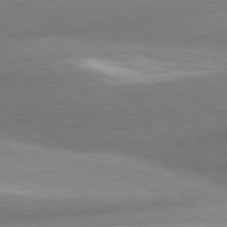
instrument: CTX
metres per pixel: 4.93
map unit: lApd
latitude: 80.4601
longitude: -163.1970
